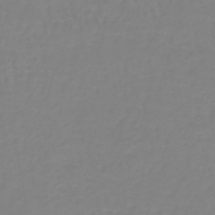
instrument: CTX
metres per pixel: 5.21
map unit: lHb
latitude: -41.5210
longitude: 60.1606
